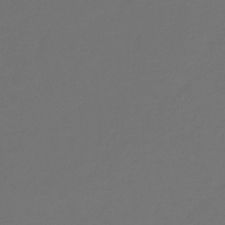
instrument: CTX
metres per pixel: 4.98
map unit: lHb
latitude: -43.7477
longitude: 70.4818
